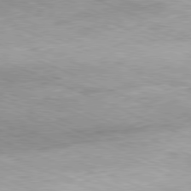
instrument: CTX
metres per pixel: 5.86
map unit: Hpe
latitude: -81.5588
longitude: 12.1228
